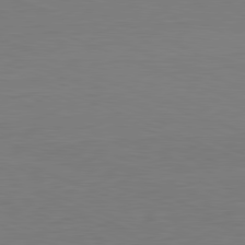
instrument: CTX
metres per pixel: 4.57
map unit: Hpe
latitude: -81.7100
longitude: 8.8219
